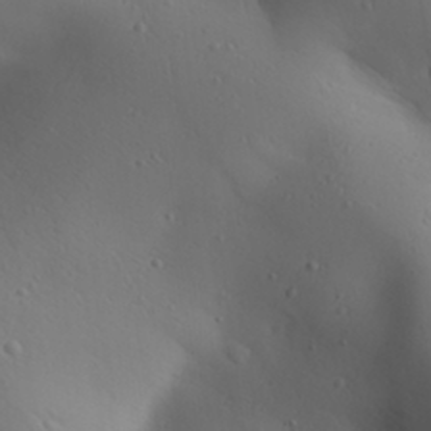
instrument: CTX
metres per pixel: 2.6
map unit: Aa
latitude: 31.1404
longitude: -143.1403
